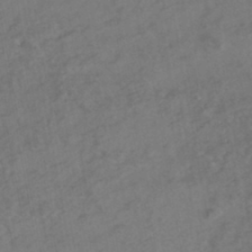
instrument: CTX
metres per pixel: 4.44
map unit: HNhu
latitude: -43.1620
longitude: 101.7855
